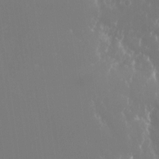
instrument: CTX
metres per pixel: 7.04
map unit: Nhu
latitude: -25.2187
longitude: -72.4979
